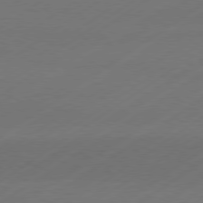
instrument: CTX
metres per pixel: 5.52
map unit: Hpe
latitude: -80.6141
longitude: 15.8990
